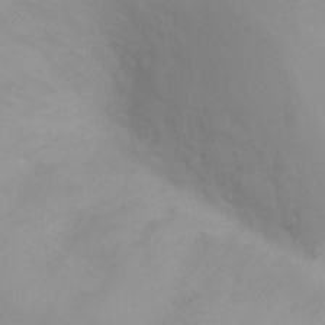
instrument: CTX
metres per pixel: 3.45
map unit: Ht
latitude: 3.6694
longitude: -28.9136
